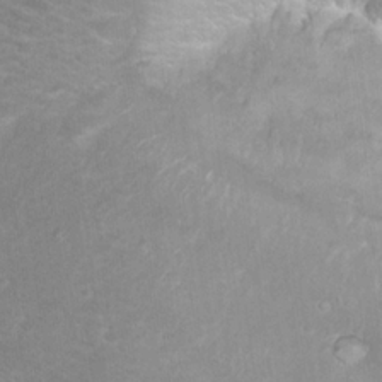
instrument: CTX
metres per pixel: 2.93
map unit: Hto
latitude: 18.6301
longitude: -37.7828
